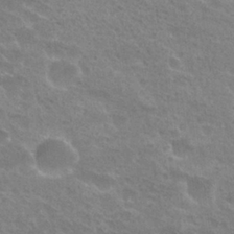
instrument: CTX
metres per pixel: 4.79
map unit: Hto
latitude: 25.7449
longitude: -36.1578
